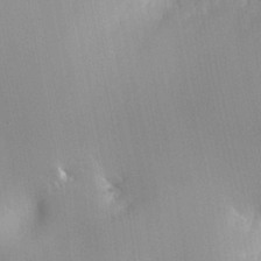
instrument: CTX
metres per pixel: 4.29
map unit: HNhu
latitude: 10.1956
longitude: 22.6141
